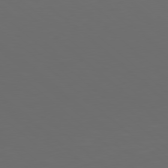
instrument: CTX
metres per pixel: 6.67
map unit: Hpe
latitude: 77.8961
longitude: -169.3671
